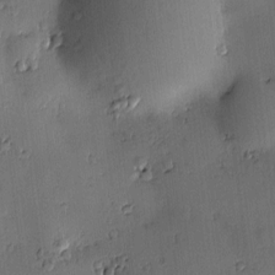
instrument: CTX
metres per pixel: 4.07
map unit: eHh
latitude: -0.0094
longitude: 19.0864
